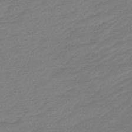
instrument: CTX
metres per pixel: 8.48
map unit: HNb
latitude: -48.8030
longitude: 58.2172
